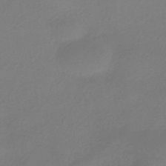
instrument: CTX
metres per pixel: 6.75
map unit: HNhu
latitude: -43.1998
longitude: 89.7477
